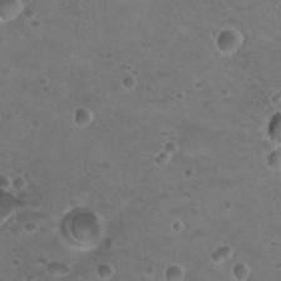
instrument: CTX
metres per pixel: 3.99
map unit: Nhu
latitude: 18.1011
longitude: -32.7246
